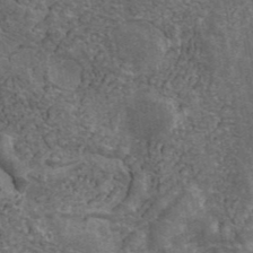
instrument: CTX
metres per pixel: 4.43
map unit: ANa
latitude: 42.8569
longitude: 16.3685
